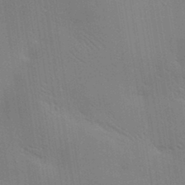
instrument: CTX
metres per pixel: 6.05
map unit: lAa
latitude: 20.2901
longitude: -139.1025
